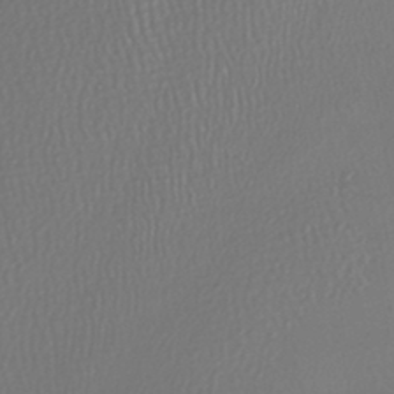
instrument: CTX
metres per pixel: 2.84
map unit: HNhu
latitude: -47.1998
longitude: 97.7478
